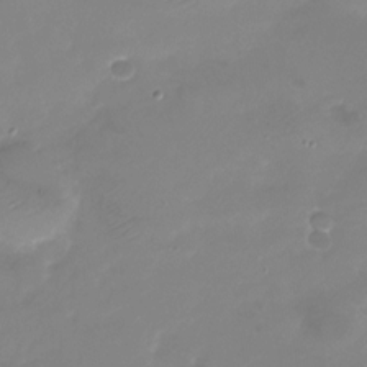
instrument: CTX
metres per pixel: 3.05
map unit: Nhu
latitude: -28.1984
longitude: -60.2333
